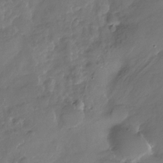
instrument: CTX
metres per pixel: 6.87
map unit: Nhu
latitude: -29.1809
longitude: -79.6883
